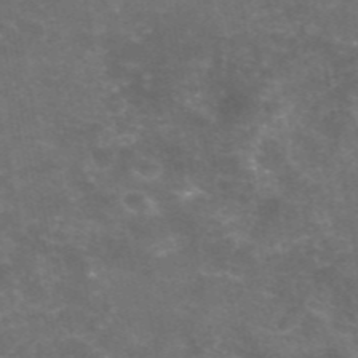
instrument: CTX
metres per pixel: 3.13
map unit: eAb
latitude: 46.8191
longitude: 124.7274
